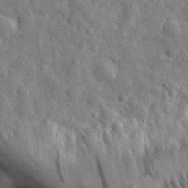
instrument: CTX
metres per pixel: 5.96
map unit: eHh
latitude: 31.4805
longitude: -73.1970
